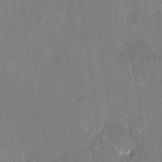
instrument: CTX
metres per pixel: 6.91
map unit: HNhu
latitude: 6.9325
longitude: 2.9541
